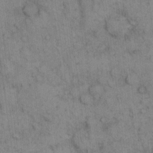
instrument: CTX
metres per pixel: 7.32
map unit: eHh
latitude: 14.6491
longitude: -63.1026
